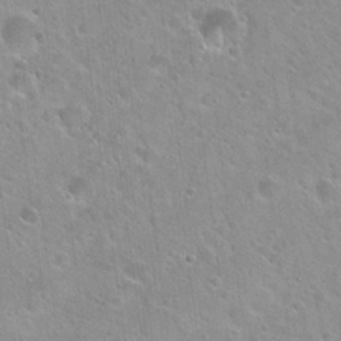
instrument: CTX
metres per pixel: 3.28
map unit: Hto
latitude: 21.5371
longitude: -53.7072
